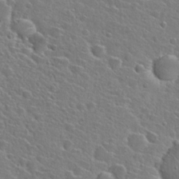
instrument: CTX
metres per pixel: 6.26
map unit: Hto
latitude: 25.3481
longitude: -46.7247
